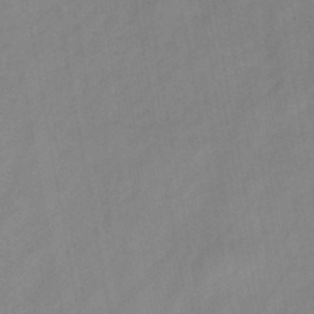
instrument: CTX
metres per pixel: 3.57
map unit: HNb
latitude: -45.5588
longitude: -38.8569
